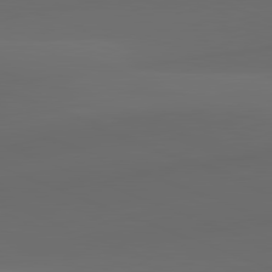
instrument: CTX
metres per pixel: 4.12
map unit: lApd
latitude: 81.9150
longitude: 131.8233
